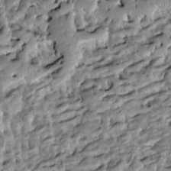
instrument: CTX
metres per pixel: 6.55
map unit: Htu
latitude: -8.2172
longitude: 145.6533
